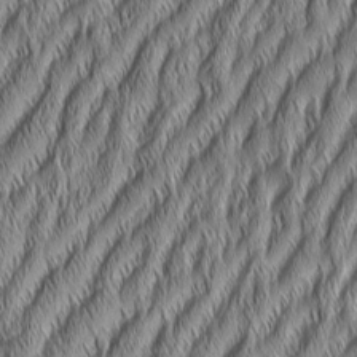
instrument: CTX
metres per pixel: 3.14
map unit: Aa
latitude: 7.1592
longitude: -130.8569
